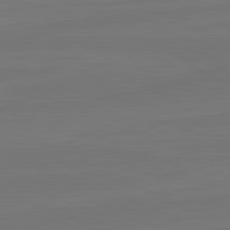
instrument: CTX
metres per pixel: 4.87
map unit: lApd
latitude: 82.1199
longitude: -179.7828
